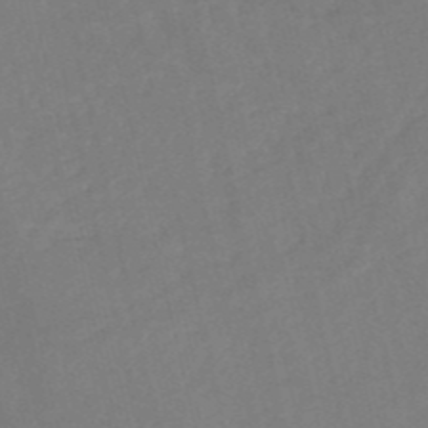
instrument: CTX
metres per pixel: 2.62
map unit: HNb
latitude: -52.7274
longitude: -48.6679
